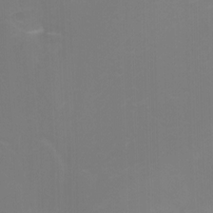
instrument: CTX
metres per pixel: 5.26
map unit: Nhu
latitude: -11.4077
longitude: -65.3293
